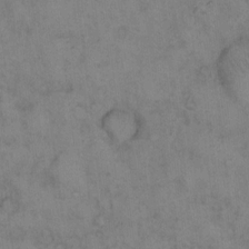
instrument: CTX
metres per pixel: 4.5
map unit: eHh
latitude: 14.1389
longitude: -63.7828
